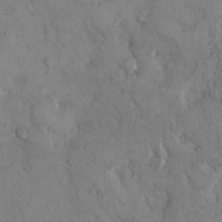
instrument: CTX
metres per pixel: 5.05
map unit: Hto
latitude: 13.2726
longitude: -59.3293
